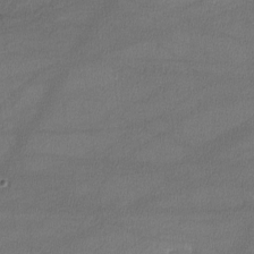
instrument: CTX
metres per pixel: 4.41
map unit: lHvf
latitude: -11.3699
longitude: -101.0081
